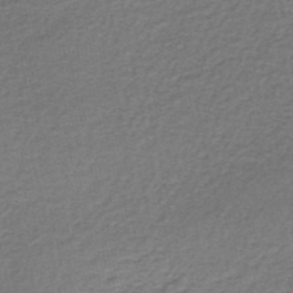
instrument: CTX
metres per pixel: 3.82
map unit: lHb
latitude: -35.3888
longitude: 61.1242
